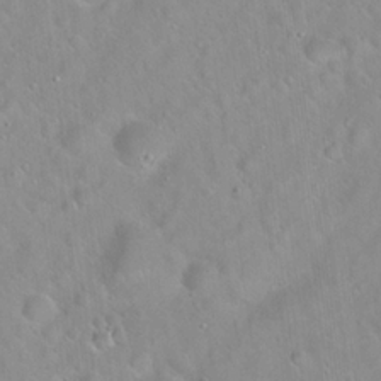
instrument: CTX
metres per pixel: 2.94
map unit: Hto
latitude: 20.9892
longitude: -53.4993
